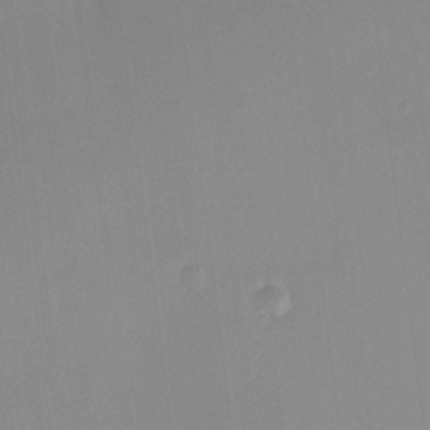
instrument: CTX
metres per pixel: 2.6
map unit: HNhu
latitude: 8.0633
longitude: 7.9367
